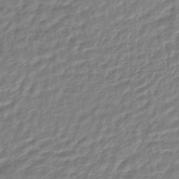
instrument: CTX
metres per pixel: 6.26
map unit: HNhu
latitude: -44.9542
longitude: 102.8786
